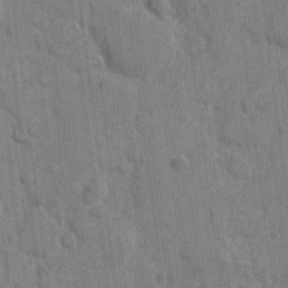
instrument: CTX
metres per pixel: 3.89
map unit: eHh
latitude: 9.4238
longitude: -66.1577
